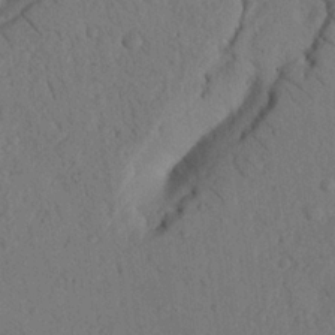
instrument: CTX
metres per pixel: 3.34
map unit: Nhu
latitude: 21.0270
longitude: -75.9150
